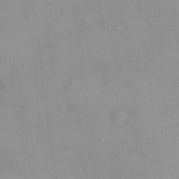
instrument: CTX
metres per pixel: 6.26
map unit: HNhu
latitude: 5.6316
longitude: 2.8219
